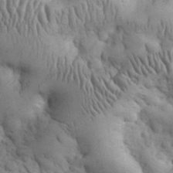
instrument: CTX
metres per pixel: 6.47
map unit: eHh
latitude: 32.1200
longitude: -68.3845
